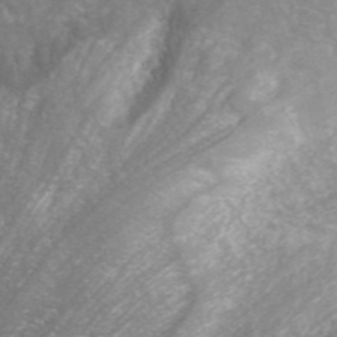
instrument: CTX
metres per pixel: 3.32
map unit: ANa
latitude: 44.2144
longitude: 24.9919
